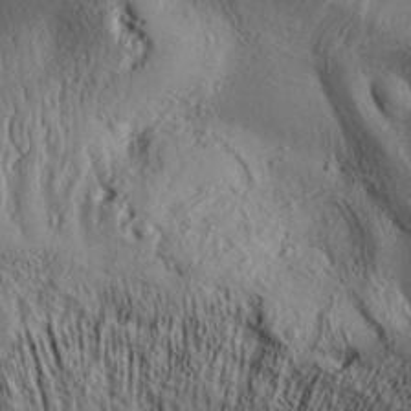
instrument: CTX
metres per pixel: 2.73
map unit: Aa
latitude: 32.6490
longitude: -135.0080
